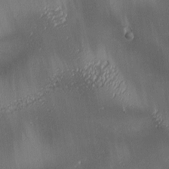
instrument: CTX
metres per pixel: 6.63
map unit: lAa
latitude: 1.1592
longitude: -116.6113
